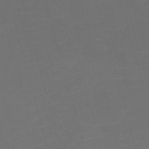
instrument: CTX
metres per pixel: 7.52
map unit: Nve
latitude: -59.6532
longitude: 58.6140
